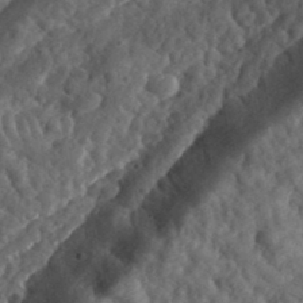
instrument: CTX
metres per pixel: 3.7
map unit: eHh
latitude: 35.2726
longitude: -79.1592
